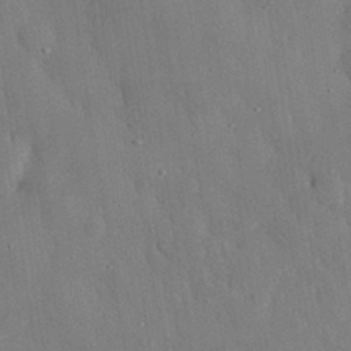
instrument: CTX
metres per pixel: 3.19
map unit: eHh
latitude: 30.0444
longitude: -76.4223
